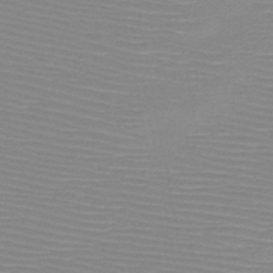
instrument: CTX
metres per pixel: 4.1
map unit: HNb
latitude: -48.1417
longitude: -43.0459
